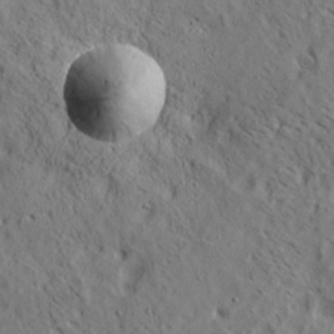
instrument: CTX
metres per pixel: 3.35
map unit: lAa
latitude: 19.7827
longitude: -139.9339
